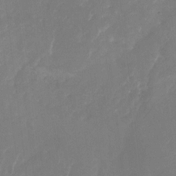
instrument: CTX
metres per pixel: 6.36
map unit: Nhu
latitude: -28.0283
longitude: -67.2725
